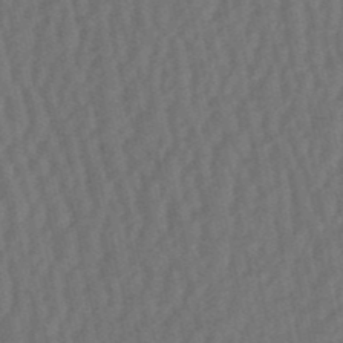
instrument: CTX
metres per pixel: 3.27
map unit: eHb
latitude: -50.6329
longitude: 73.0297
